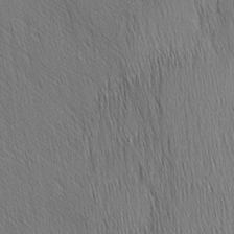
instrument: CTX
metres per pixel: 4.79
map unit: Nhu
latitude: -4.2928
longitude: -150.8758
